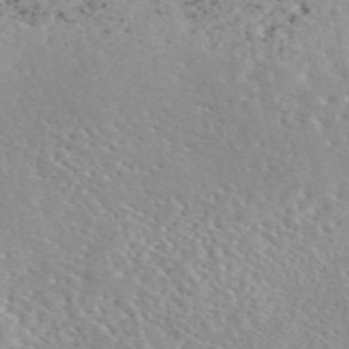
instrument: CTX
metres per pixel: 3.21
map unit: eAb
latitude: 45.3481
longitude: 111.8989
